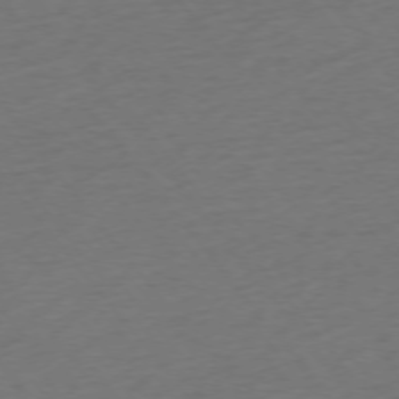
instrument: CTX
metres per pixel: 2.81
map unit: Ap
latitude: -75.1243
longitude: -70.8380
